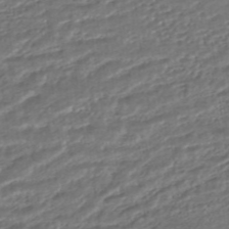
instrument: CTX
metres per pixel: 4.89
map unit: HNhu
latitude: -45.7289
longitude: 104.3306
